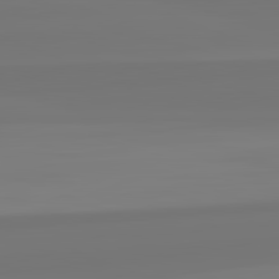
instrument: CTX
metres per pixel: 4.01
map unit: lApd
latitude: 82.4223
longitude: -176.1200
